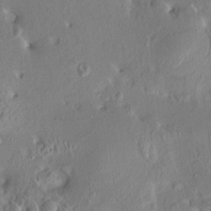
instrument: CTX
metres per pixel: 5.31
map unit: HNhu
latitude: 4.4790
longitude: 7.0486
